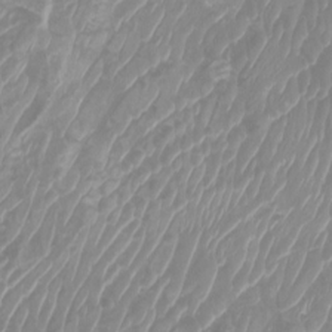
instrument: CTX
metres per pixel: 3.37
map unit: Htu
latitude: -5.4454
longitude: -74.9514
